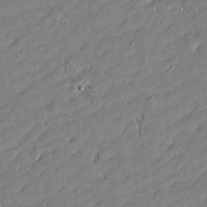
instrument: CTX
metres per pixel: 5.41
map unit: Htu
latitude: -6.1417
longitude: 177.3132
